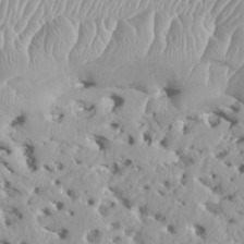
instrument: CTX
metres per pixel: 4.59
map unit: HNhu
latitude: 2.6301
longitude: 7.3698
